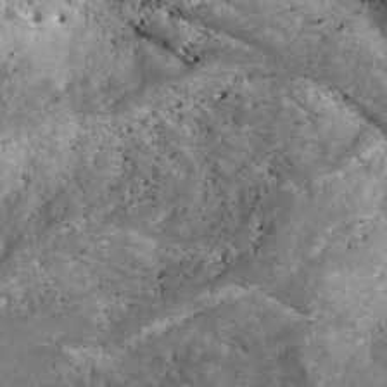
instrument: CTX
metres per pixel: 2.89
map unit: Ave
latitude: 17.2915
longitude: -133.3671
